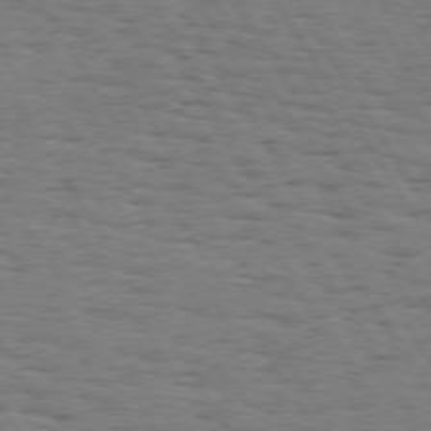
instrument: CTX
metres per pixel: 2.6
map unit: Hpe
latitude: 73.7072
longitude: -143.3860
